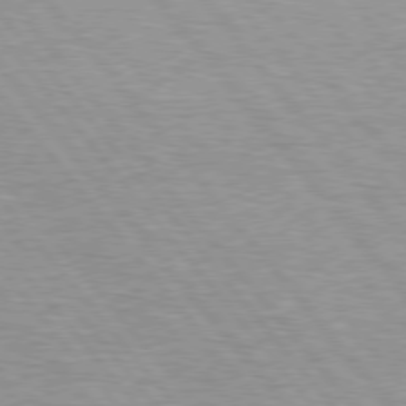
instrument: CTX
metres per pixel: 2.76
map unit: Hpe
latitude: 76.0633
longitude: -156.8757
